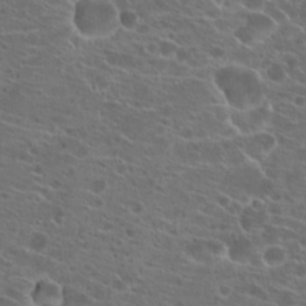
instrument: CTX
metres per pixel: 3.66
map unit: Hto
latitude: 22.2522
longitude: -40.9891
